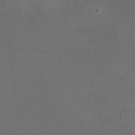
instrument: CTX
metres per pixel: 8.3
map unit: eHh
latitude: 20.4034
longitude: -70.8002
